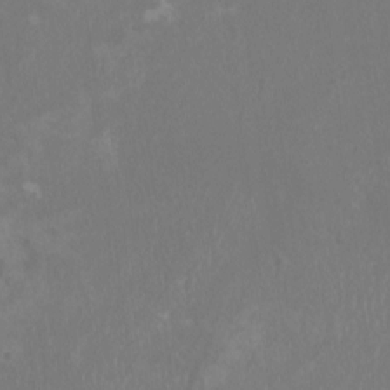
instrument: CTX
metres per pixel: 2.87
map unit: HNhu
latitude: -0.1039
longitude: 4.6329
